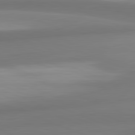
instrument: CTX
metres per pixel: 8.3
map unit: lApd
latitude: 82.1577
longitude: 170.8786
